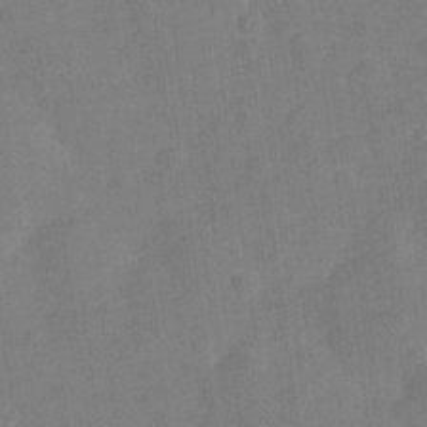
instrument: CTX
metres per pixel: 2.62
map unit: Hve
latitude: -28.1795
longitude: 92.8597
